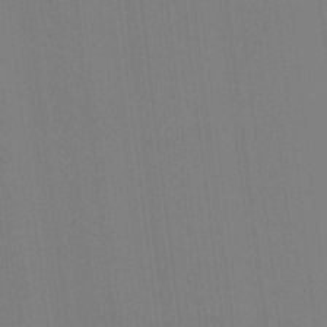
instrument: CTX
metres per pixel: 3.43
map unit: HNhu
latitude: -2.0472
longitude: -6.7813
